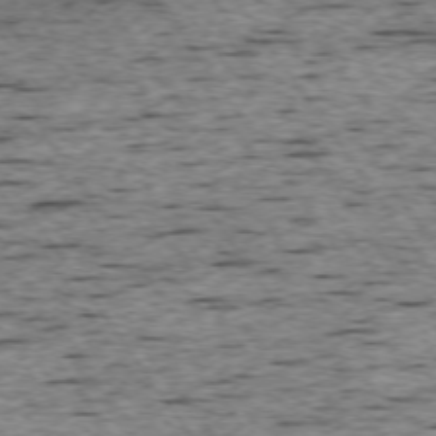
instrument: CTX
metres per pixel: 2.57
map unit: Ap
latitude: -74.5196
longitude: -88.1956
